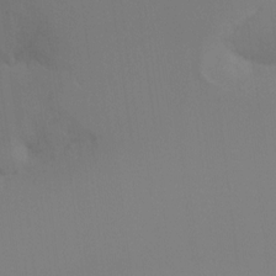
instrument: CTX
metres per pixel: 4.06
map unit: Ht
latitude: -16.1417
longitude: -50.4601
